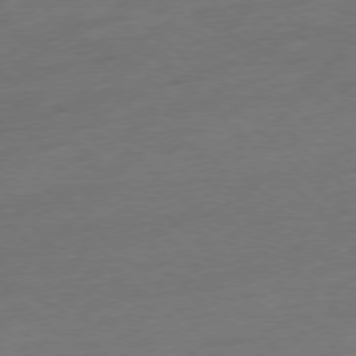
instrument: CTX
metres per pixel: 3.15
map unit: Hpe
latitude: -76.9920
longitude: -14.0633
